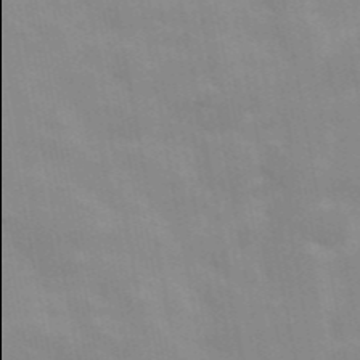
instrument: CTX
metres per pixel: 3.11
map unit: Hve
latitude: 31.2537
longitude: 150.0094
